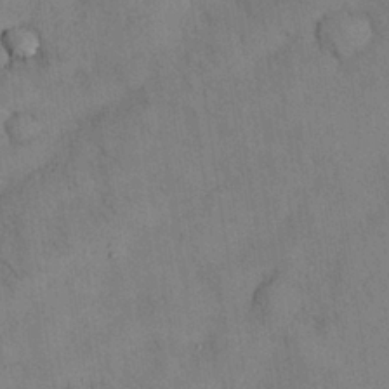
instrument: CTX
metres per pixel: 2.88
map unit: Nhu
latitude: 28.9702
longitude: -72.2523
